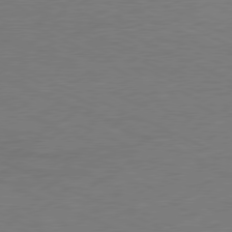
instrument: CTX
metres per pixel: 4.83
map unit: Ap
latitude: -77.0297
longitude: -74.4979
